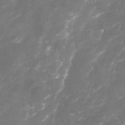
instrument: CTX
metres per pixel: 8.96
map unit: Nhu
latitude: -23.1431
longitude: -56.7435
